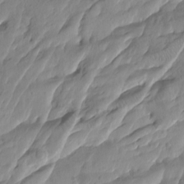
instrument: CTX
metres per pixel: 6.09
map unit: Htu
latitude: -8.0094
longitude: -67.3103
